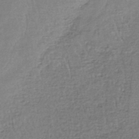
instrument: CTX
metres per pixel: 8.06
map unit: lHb
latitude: -45.0298
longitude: 58.5573
